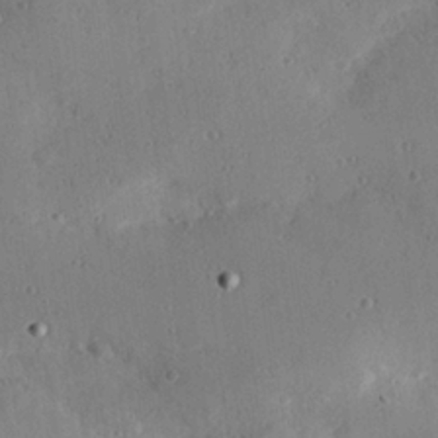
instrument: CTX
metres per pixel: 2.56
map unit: Hve
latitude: 25.8394
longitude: -93.2537
